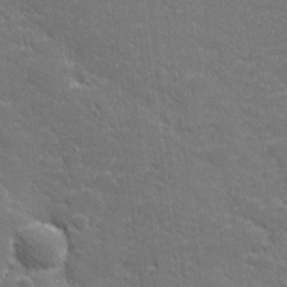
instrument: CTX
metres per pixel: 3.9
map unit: lHvf
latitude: 26.4034
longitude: 142.3873
